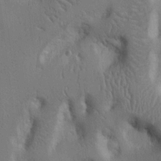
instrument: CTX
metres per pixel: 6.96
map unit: Nhu
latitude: 14.4223
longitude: -78.9136
